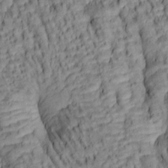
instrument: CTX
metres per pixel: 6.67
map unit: lAa
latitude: 5.8772
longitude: -116.0255
